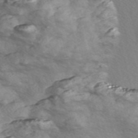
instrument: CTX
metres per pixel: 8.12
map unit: Nve
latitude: -57.1053
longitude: 54.9353
